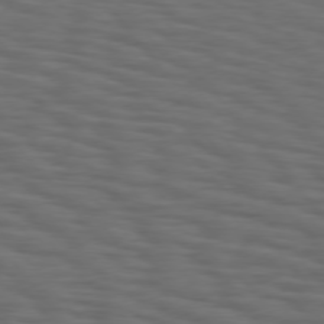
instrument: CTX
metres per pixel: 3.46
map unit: Hpe
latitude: 75.7261
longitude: -131.9906
